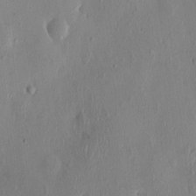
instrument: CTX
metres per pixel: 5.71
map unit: HNhu
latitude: 3.0458
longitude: -7.3293
